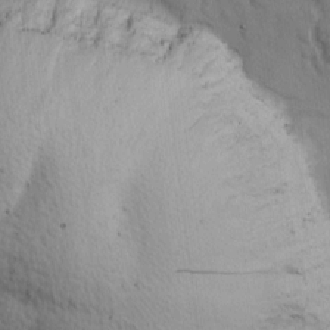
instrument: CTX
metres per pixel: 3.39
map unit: Ave
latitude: 13.1214
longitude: -105.9339
